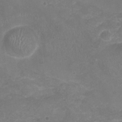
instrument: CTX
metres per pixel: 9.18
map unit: Nhu
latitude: -16.5763
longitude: -57.5371
